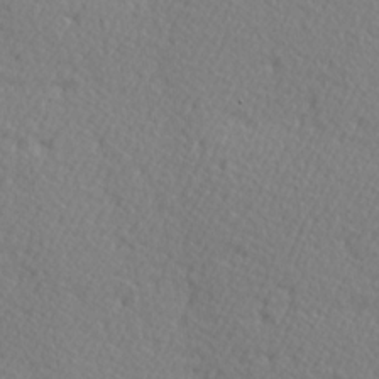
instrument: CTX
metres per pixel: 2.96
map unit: Hve
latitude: 3.2537
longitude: -124.3467
